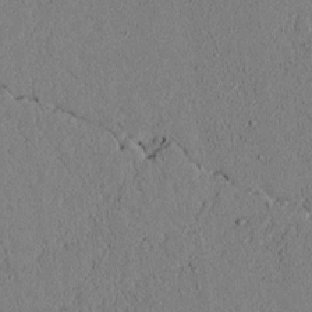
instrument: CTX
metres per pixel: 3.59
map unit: lAvf
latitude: 5.2537
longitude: 166.8786
